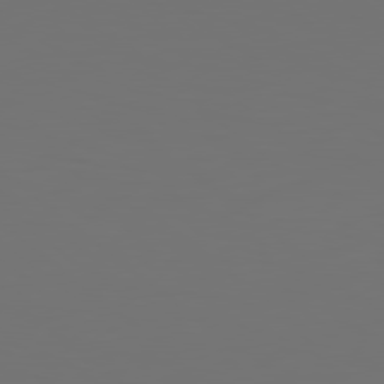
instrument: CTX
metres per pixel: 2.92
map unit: Hpe
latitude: 79.0081
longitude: -163.5183
